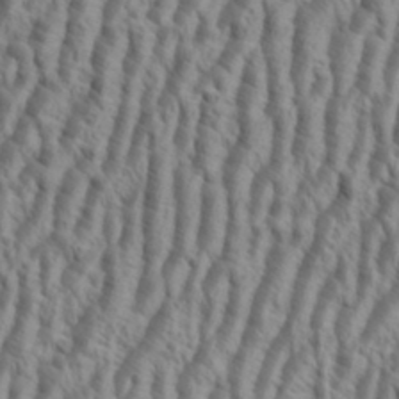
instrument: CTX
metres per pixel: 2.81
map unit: Aa
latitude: 34.1955
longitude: -138.2711
